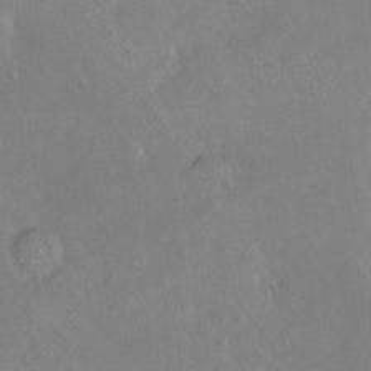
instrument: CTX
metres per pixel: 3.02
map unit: Ht
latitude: -7.9178
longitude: -36.4790
